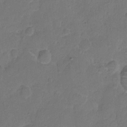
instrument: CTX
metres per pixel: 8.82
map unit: Hto
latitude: 4.8380
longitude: -61.3292
